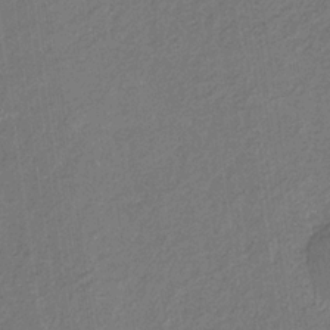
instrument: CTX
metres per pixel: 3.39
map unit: eHb
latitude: -30.6518
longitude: 70.2929
